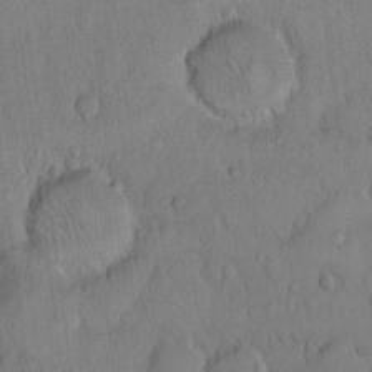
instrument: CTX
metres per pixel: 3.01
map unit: Hto
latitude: 10.4790
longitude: -57.9528
